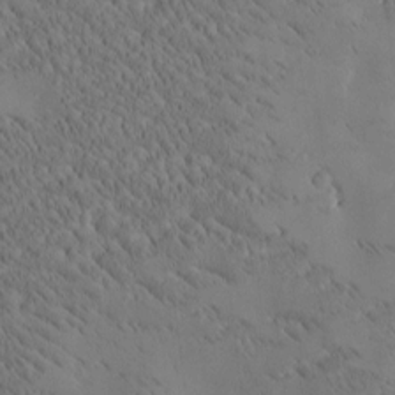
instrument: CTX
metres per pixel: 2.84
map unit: Htu
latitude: -4.4062
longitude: 173.3698
